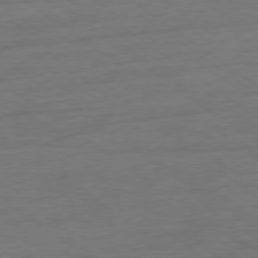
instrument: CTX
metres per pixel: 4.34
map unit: Ap
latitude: -78.8408
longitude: -77.0458
